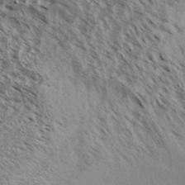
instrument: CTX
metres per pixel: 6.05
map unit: Aa
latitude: 31.9151
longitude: -137.7828
